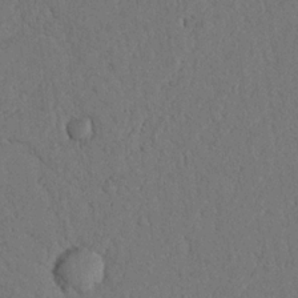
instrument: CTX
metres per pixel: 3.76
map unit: Nhu
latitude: 20.3656
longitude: -75.8394
